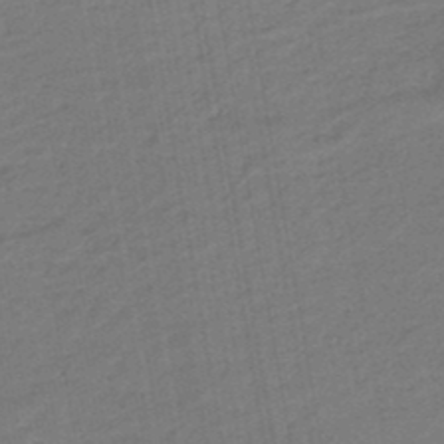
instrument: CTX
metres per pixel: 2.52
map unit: eHb
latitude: -47.0486
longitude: 88.1228
